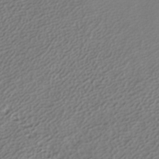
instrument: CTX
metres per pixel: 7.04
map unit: ANa
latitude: -36.9163
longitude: 94.7841
